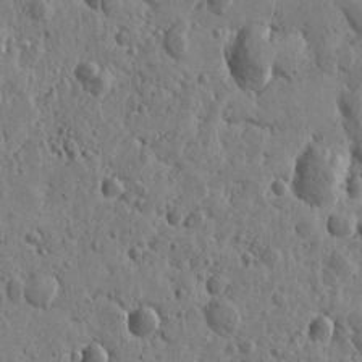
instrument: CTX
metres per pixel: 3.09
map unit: Htu
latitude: -0.7464
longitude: -177.8961
